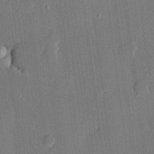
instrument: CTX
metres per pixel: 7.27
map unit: lHvf
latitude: 20.2334
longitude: 144.3117
